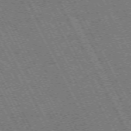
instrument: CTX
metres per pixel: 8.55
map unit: Hpe
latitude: -71.4077
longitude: 10.8030
